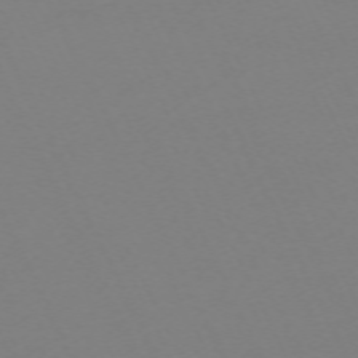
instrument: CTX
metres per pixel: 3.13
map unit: Hpe
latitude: -70.3495
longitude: 16.7086
